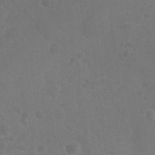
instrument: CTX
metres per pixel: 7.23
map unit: Nhu
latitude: 25.9150
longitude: -51.9150
